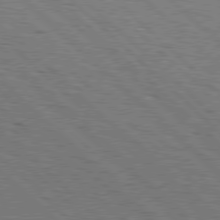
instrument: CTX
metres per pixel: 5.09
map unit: Hpe
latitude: 78.0444
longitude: -165.6316
